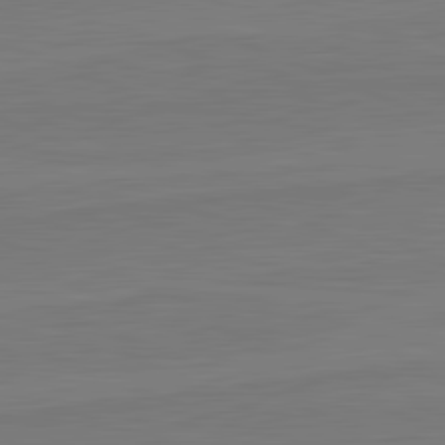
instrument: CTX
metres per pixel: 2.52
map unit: lApd
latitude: 82.1955
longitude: 166.1417
